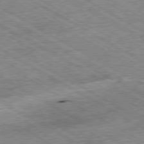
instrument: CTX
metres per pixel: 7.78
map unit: Ap
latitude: -80.1606
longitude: -85.6883
